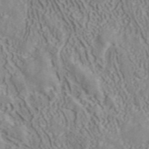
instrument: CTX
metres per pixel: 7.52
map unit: ANa
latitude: 41.0269
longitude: 34.5385
